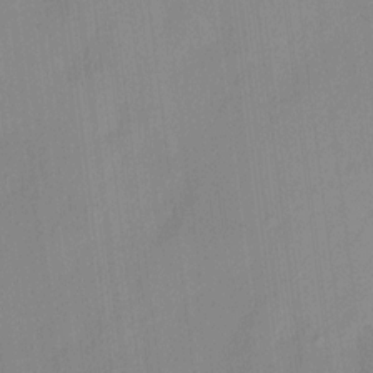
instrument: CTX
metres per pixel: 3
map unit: HNhu
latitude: 11.9150
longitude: 9.2565
